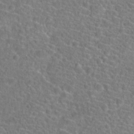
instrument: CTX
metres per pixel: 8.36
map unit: Hto
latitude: 23.3293
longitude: -45.6694
